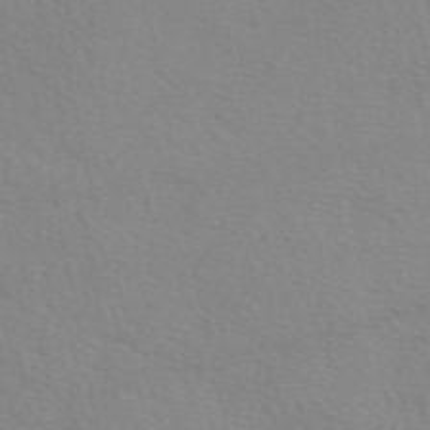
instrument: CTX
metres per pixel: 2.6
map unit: eAb
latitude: 50.6490
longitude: 116.6518
